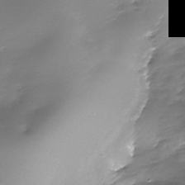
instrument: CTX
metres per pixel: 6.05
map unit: Nhe
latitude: -37.5021
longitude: -87.9150
